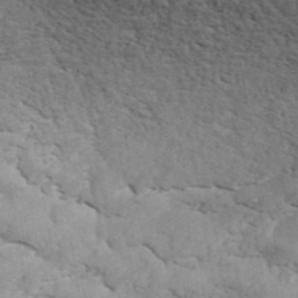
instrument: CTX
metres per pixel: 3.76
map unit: ANa
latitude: 42.3845
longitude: 51.1998
